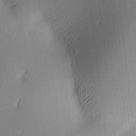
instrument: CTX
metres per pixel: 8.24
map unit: lAa
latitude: 2.9891
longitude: -116.1011
